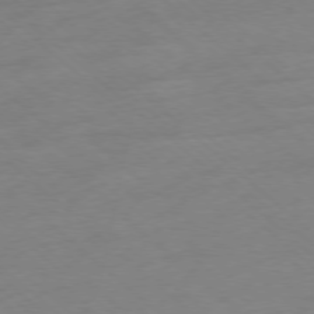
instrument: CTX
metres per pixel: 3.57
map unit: Ap
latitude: -77.7289
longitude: -97.0080
